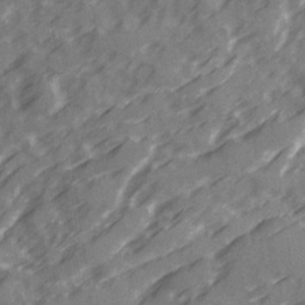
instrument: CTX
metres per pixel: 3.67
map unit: Ave
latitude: 20.1578
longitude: -131.2726
